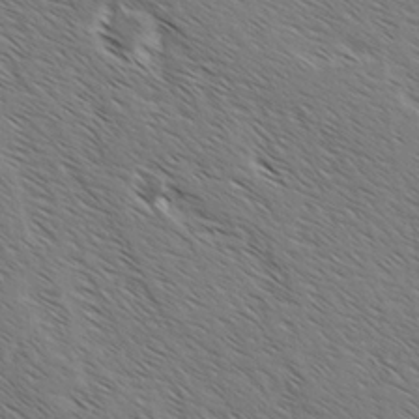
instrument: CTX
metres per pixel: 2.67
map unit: lAvf
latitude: -2.3306
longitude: -113.1025
